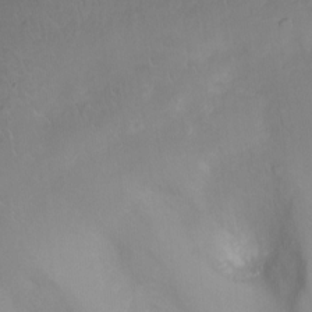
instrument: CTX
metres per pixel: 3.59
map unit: Nhu
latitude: -11.8045
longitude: -23.0836
